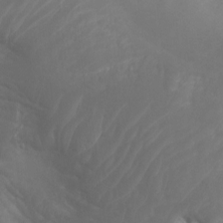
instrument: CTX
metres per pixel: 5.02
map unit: Aa
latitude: -7.7666
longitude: -78.2712
